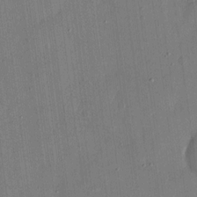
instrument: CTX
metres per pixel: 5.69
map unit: eHh
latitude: 14.7058
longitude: -69.3671
